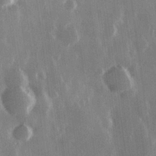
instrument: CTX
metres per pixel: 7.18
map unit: Hve
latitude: 28.1389
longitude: 148.3118
